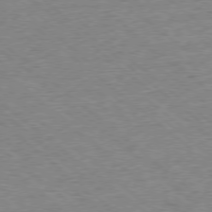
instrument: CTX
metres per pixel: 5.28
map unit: Ap
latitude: -78.4818
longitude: -50.0444
